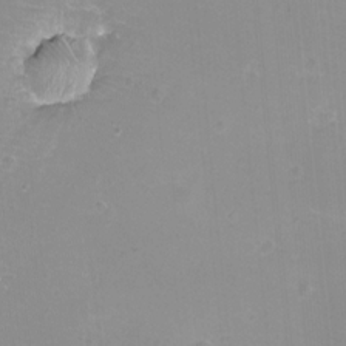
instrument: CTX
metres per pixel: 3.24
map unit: eHh
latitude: -12.3117
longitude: -60.8569
